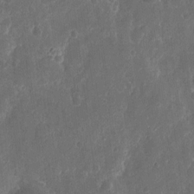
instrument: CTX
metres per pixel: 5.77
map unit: eHh
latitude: 11.3671
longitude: -72.3279
